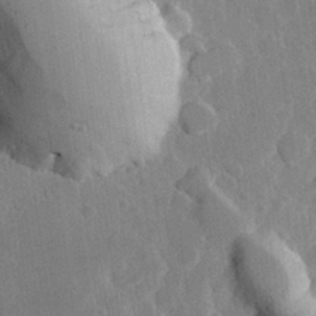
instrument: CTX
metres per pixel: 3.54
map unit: Hve
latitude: 25.4804
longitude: 150.0283
